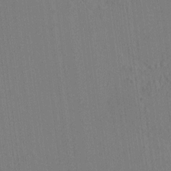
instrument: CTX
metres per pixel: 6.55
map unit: HNhu
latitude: 7.3482
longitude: 15.8801
